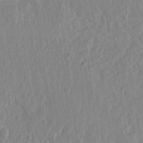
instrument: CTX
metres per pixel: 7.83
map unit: lHvf
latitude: 18.2522
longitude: -116.7624
